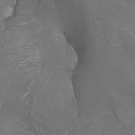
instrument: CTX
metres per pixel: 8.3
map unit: Nhu
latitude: -7.9178
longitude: -82.5923
